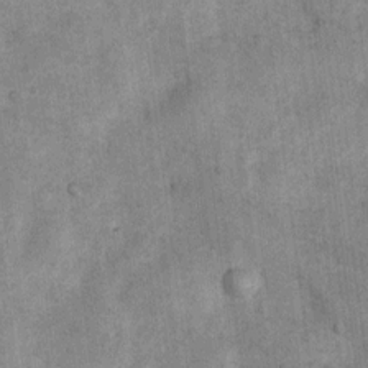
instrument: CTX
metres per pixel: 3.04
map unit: Nhu
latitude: 7.0269
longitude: -23.7450
